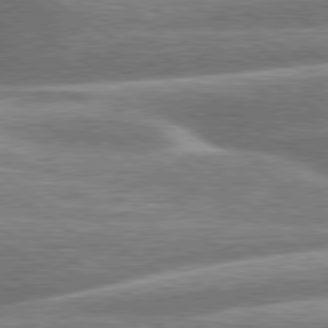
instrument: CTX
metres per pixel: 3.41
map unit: lApd
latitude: 79.8584
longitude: -159.8206
